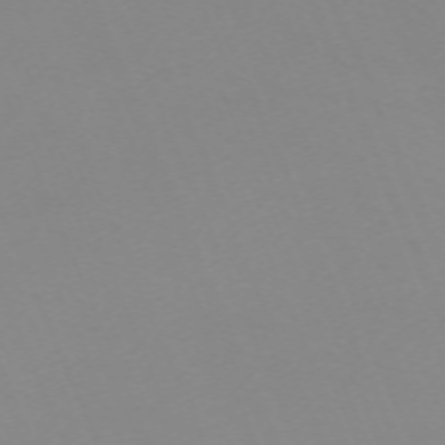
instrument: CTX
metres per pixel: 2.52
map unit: Nhu
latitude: -67.9556
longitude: 38.4629
